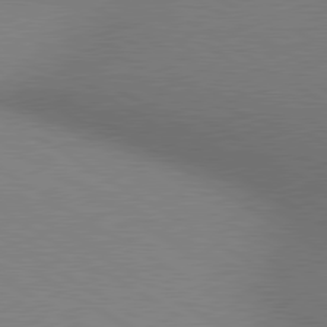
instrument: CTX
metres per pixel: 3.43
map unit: lApd
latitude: 80.2900
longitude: 126.3684
